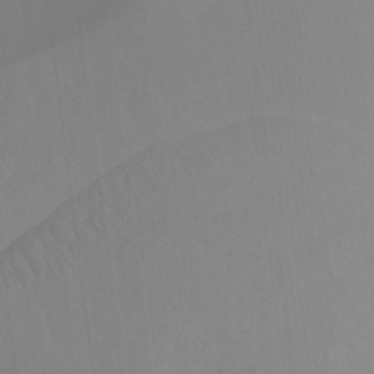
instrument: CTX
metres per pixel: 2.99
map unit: Ht
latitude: -15.2376
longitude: -50.6301
